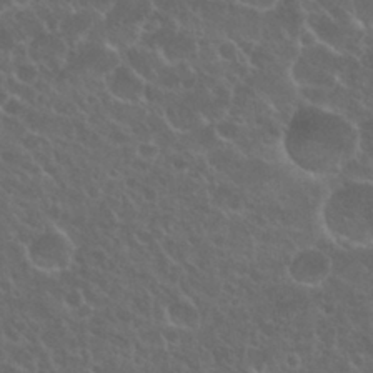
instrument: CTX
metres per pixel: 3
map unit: Nhu
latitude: 26.8380
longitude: -51.4048
